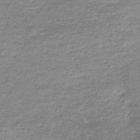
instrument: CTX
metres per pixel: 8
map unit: HNb
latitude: -48.0094
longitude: -39.0080
